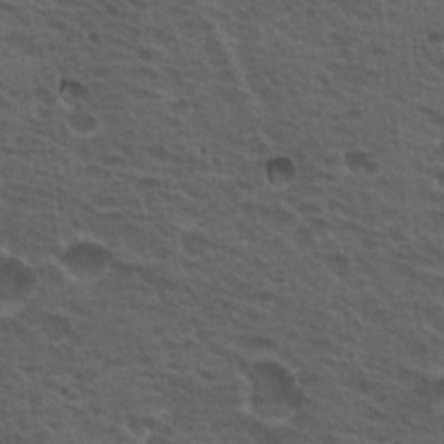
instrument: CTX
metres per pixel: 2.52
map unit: Hto
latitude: 19.4048
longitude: -32.2334
